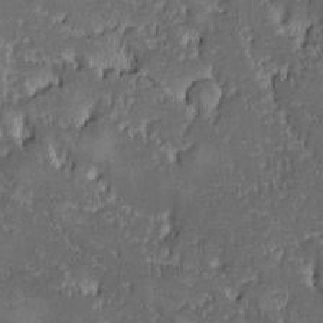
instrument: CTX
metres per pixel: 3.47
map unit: Ave
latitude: -9.3321
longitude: -116.5168
